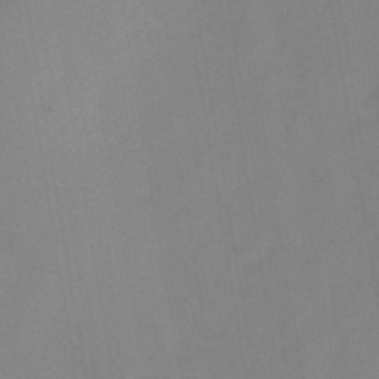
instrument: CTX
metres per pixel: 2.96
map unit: HNb
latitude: -43.9367
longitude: -40.0822
